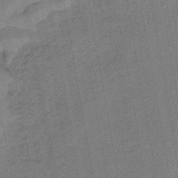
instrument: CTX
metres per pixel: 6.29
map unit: lHb
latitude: -43.1431
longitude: 63.2565
